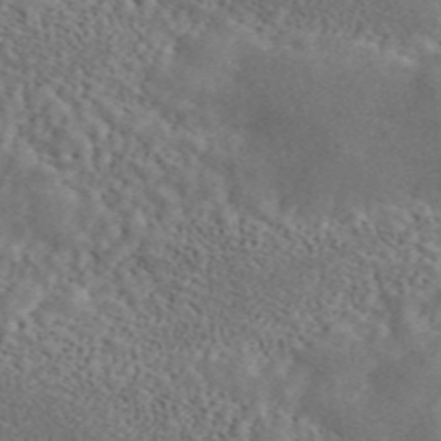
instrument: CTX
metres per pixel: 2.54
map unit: ANa
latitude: 45.1970
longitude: 27.6155
